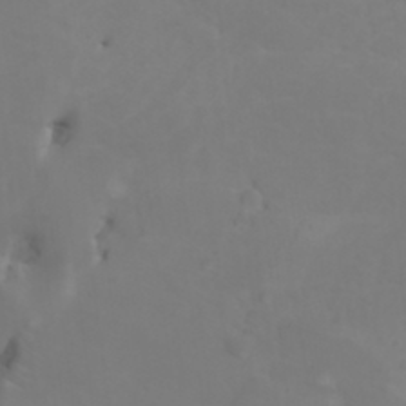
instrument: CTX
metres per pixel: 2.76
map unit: HNhu
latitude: 6.4034
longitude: 14.1984
